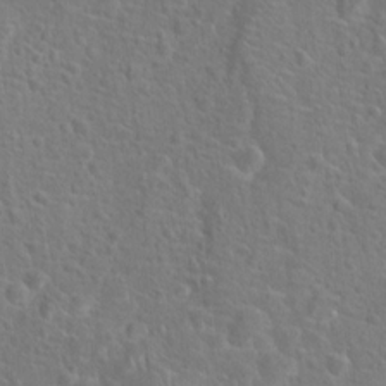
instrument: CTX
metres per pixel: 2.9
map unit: Hto
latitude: 17.4615
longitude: -42.3278
